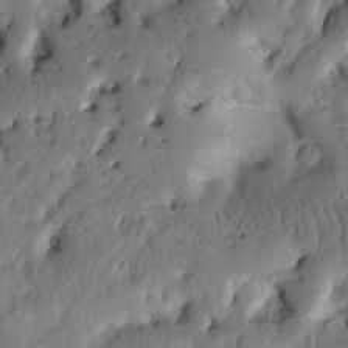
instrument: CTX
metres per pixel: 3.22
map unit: Htu
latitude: -1.3321
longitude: 170.6897
